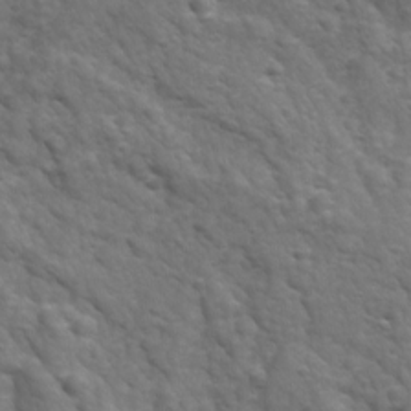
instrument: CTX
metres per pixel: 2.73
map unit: Ave
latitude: 17.5938
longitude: -132.5546
